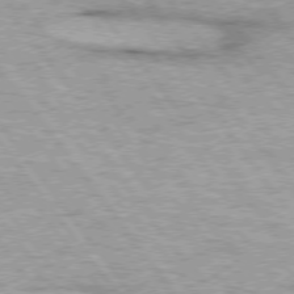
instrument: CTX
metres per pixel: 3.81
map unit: lApd
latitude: 74.8569
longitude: -48.6302
